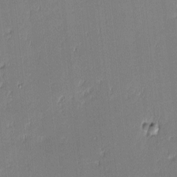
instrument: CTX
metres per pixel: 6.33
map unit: eHh
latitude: -3.2186
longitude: -82.5167
